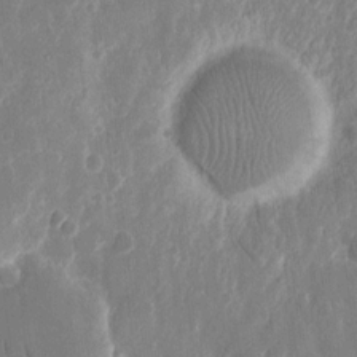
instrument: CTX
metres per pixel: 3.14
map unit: eHh
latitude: 12.6302
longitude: -71.7827
